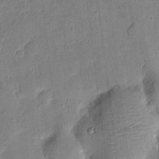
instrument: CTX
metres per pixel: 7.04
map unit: eHh
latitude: 4.2522
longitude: -71.0836
